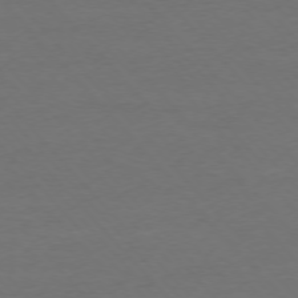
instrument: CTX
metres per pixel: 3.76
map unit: Ap
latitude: -76.7274
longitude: -83.4426
